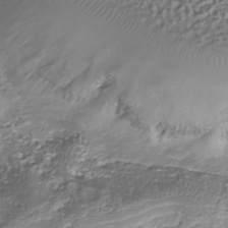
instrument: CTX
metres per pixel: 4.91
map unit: Nhu
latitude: -38.7274
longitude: -82.8191
